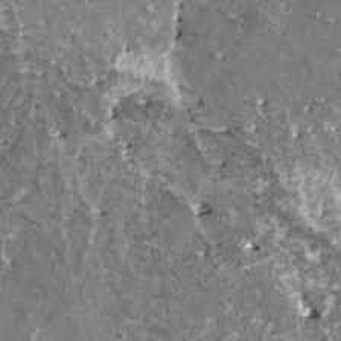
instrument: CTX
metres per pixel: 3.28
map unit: HNhu
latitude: 2.3656
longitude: 6.1039
